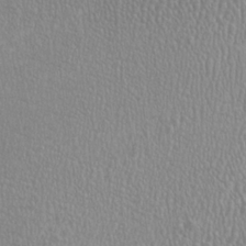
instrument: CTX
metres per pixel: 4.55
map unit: HNhu
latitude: -1.3888
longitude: 2.2928
